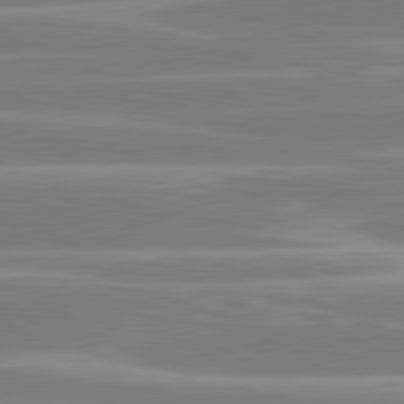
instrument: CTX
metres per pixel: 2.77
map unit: lApd
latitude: 80.8758
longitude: -129.2726
